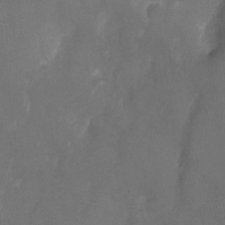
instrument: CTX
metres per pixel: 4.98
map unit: Nhu
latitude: -9.3510
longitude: -42.5357
